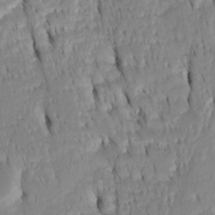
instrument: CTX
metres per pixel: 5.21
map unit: Htu
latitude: -4.4440
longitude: 152.0283
